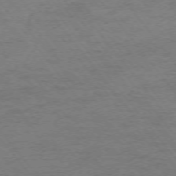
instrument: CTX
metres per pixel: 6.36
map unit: Ap
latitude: -74.9920
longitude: -84.2901
